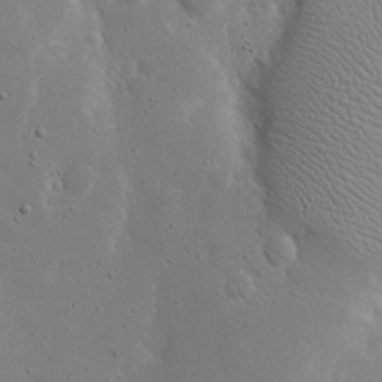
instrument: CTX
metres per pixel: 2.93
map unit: eHh
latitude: 18.8758
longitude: -71.4426
